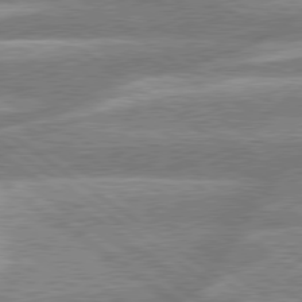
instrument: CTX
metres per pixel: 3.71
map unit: lApd
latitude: 79.0837
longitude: -159.3860
